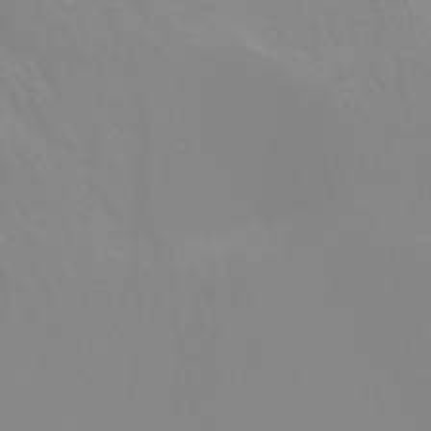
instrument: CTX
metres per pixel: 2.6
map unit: HNhu
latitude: -44.5385
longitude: 90.1795
